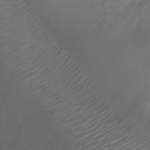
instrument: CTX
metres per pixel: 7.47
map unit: Ht
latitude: -2.6896
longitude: -18.5356
